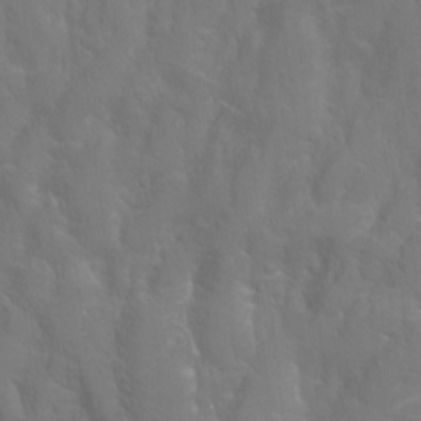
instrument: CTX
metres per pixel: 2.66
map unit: Hto
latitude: -2.9730
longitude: -35.3292
